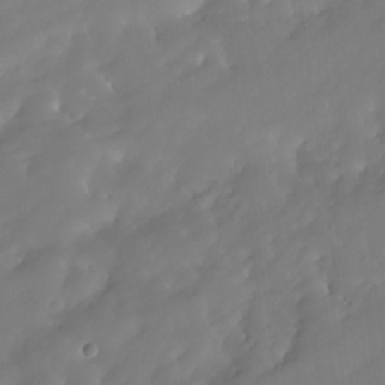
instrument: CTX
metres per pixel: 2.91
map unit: HNhu
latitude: -23.6533
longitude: 50.8219
